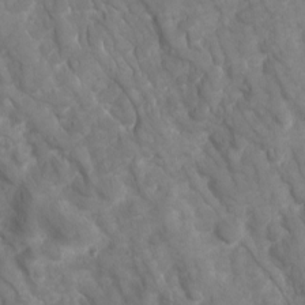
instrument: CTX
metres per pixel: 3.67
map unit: Ave
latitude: 17.0647
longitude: -132.4034
